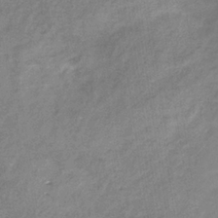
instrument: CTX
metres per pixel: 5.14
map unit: eHb
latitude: -33.1431
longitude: 69.9178
